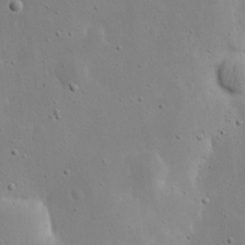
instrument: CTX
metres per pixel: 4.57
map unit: eHh
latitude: 18.2144
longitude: -71.2915
